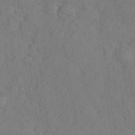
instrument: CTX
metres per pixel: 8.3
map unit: lHvf
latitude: 25.1592
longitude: 142.7652
